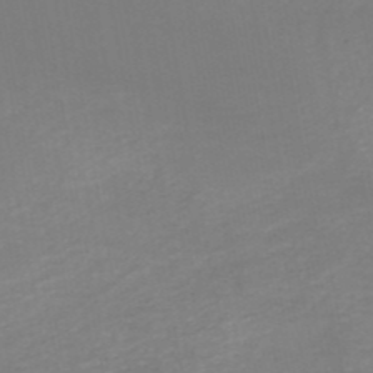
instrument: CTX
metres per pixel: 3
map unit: HNb
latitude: -50.5763
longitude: -50.3467
